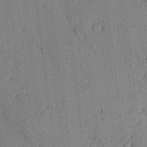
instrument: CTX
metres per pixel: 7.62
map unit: lAvf
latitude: -1.6344
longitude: -109.4615
